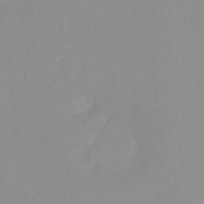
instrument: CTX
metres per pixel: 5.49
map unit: Nhu
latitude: -13.3888
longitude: -60.1955
